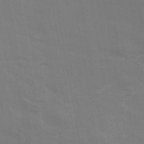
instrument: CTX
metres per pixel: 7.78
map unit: ANa
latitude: 42.0633
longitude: 14.2173
